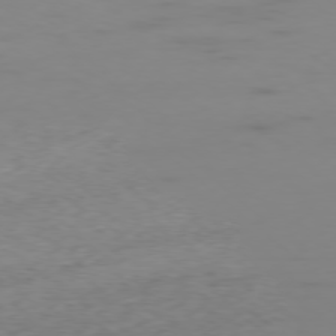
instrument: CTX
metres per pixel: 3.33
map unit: Ap
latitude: -78.5007
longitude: -64.6113
